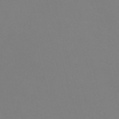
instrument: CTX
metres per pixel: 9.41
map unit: Nve
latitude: -59.5021
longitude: 60.3684
